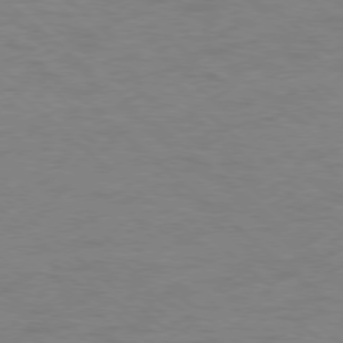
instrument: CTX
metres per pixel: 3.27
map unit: Ap
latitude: -78.5951
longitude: -68.3278
